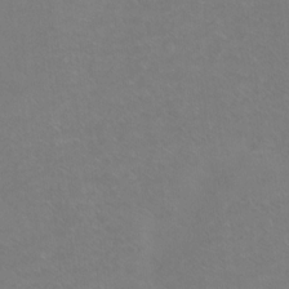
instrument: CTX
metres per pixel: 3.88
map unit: Hto
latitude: -5.8044
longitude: -35.3481
